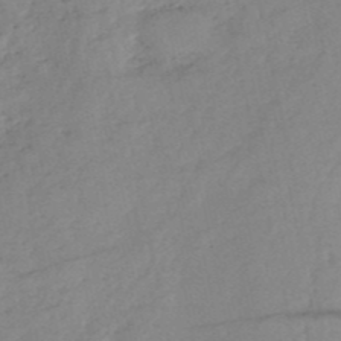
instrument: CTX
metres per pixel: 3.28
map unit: eHh
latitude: -52.4629
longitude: -24.4034
